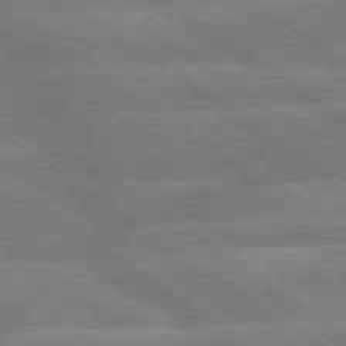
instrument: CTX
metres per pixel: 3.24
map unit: lApd
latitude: 79.6883
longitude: -121.5938
